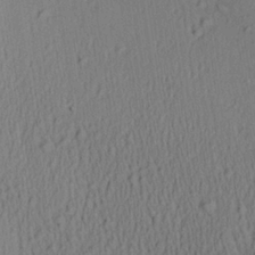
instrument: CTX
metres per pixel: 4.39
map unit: Aa
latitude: 27.7072
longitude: -137.9528
